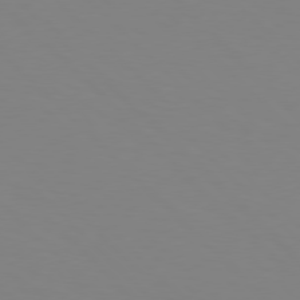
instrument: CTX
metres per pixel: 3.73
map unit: Hpe
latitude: 77.4048
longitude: -167.9906
